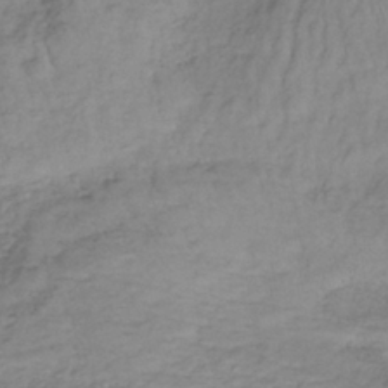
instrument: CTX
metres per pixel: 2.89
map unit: lHb
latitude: -35.3699
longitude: 67.8800
